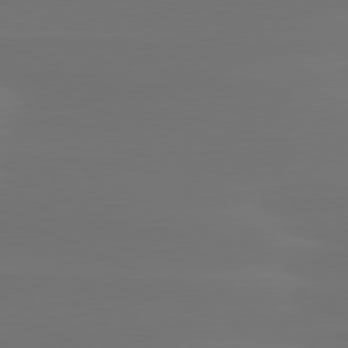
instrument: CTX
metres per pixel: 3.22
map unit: lApd
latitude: 80.3278
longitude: -82.9702
